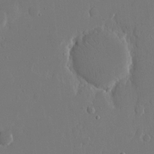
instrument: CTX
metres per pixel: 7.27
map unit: eHh
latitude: 15.3104
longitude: -69.7450
